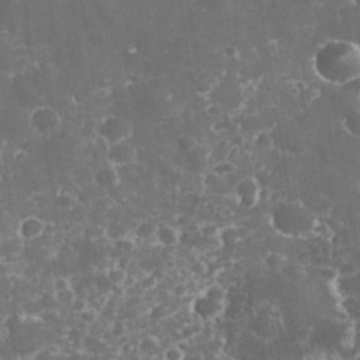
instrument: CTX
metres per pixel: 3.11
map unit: eHh
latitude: 32.9892
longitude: -62.5735
